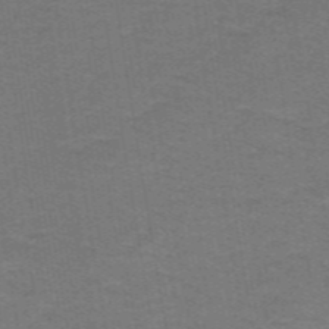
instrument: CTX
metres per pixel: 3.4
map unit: lHb
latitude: -42.6707
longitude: 54.6519
